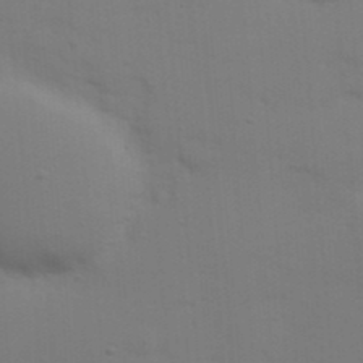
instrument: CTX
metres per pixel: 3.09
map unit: Nhu
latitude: 21.0270
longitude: -72.9703
